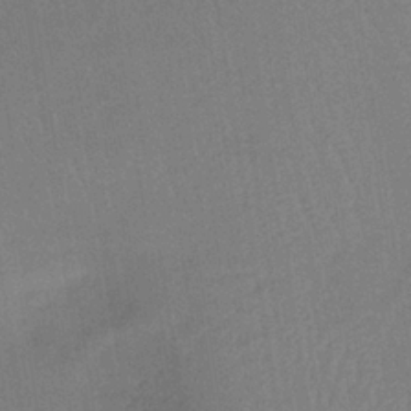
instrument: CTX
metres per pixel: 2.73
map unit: lHb
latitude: -34.4062
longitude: 65.7856
